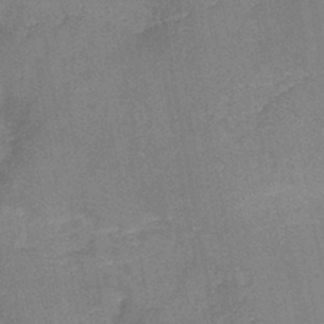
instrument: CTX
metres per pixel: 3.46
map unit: HNb
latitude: -45.0675
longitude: -37.8961
